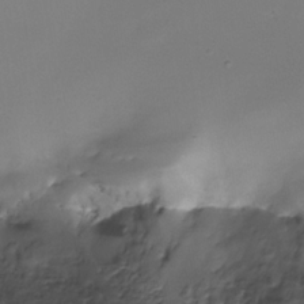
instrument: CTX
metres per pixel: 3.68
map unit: Nhe
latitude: -35.1620
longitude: -117.8772
